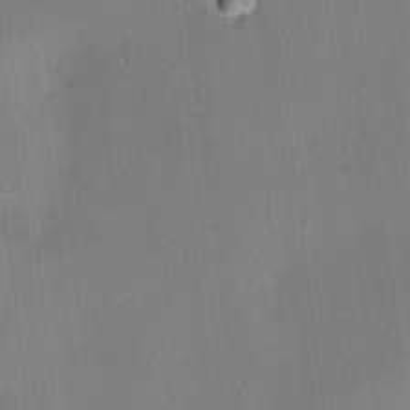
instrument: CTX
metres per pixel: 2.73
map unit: HNhu
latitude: 8.6302
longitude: 9.2376
